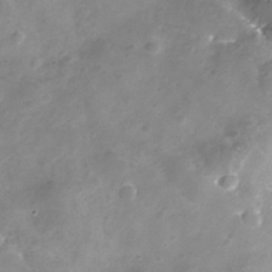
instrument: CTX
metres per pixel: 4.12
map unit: Nhe
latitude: -32.5952
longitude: -92.0444
